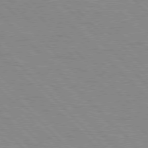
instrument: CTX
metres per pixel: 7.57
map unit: Hpe
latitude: 76.7057
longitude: -155.1214
